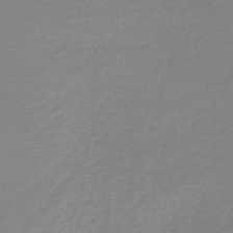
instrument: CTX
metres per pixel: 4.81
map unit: HNb
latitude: -48.7841
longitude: -43.1214
